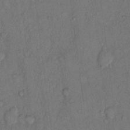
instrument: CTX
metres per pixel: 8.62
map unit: Hto
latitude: 10.3278
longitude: -58.7435
